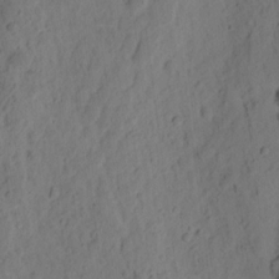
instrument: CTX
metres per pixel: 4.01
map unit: Ht
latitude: 10.2145
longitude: -74.5357
